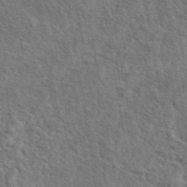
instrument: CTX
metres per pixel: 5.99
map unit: eAb
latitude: 43.9339
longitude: 113.8611
